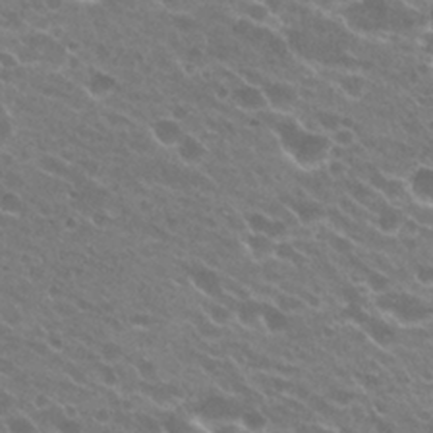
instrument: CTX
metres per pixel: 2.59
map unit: Hto
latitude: 25.0080
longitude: -37.0270
